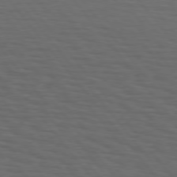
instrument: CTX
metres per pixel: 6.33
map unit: Hpe
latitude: 75.3671
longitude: -131.4616
